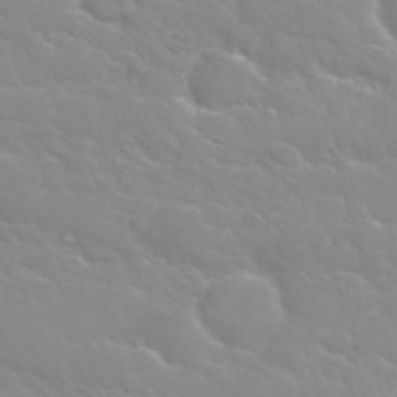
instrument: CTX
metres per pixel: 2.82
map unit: Nhu
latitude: 31.1970
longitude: -50.7246
